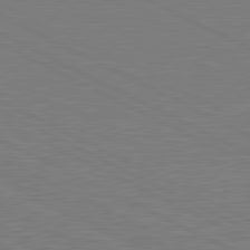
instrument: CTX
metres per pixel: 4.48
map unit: lApd
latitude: 81.3104
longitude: 150.7463
